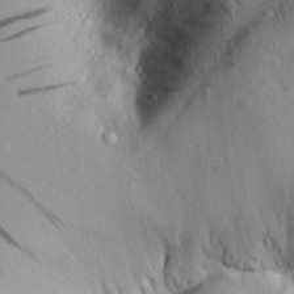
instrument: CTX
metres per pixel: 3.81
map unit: Aa
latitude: 30.1767
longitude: -135.7449
